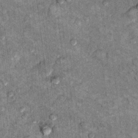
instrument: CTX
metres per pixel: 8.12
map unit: Hto
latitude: 10.2901
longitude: -36.3089
